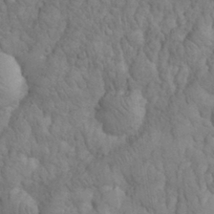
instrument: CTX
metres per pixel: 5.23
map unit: eHh
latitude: 32.5168
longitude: -67.1970
